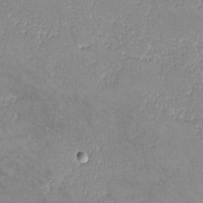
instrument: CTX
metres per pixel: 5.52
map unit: lHvf
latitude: -13.8234
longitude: -103.7827
